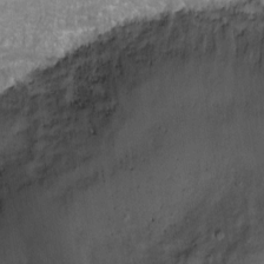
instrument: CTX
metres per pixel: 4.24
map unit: Ht
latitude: -0.5007
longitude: -20.6113
